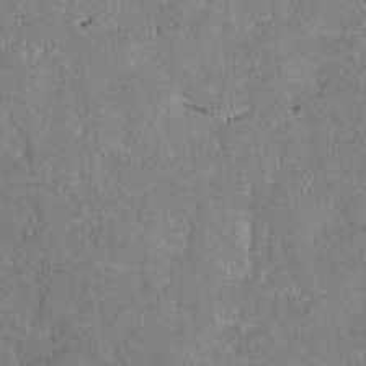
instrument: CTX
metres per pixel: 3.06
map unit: lAvf
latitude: -8.4818
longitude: -111.9717
